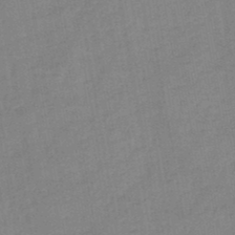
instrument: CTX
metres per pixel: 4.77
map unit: HNb
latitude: -45.8989
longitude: -37.9339
